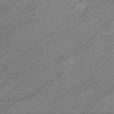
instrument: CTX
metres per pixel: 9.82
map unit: eHb
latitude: -33.3699
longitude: 68.6329
